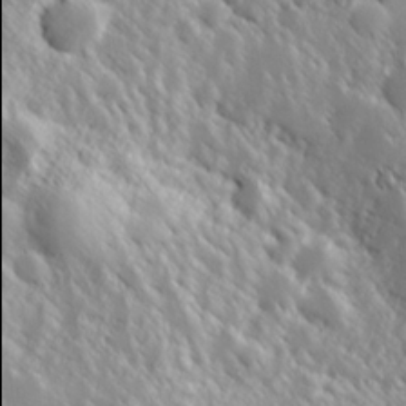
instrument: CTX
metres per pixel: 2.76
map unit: Hve
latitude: 25.2537
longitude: 146.0094
